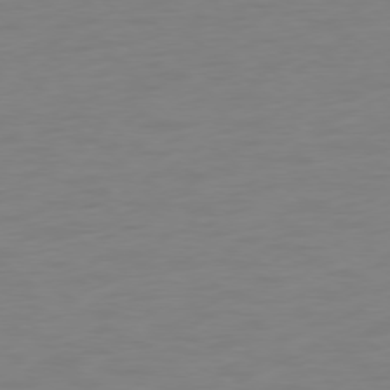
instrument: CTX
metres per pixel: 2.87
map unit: Ap
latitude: -78.6707
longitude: -66.3089
